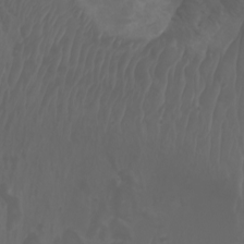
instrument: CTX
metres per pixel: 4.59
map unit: Aa
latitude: -7.9367
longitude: -79.9528
